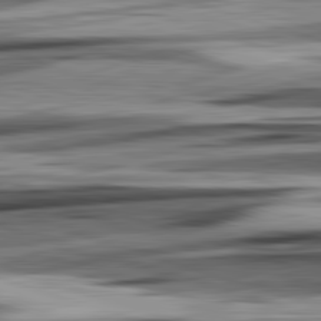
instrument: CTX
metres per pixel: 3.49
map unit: lApd
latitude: 82.8002
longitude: 160.2362
